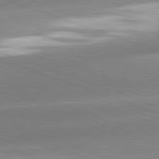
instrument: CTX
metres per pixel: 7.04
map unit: lApd
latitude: 81.4993
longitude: -158.6868
